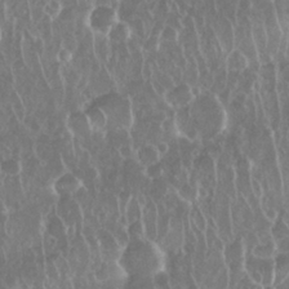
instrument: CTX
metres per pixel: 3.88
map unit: Nhu
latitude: 28.4601
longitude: -63.4049
